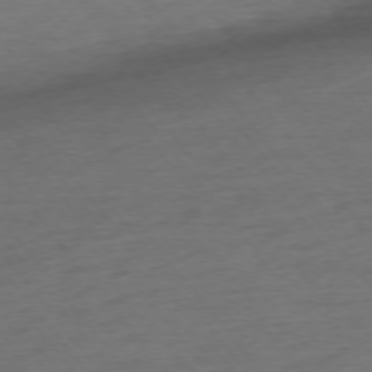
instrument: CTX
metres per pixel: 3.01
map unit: Ap
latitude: -75.6155
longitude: -83.2348
